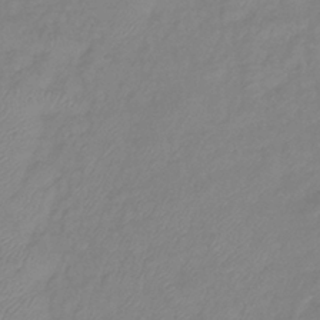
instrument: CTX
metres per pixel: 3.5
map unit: eHb
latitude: -41.0864
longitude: 81.3321
